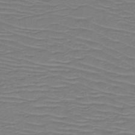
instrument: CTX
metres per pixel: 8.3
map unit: HNb
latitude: -49.6911
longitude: -46.9892
